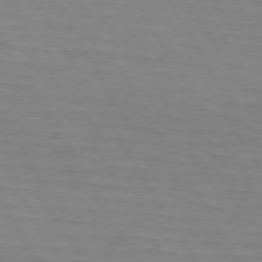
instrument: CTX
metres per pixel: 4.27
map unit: lApd
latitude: 74.1011
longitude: -65.9339
